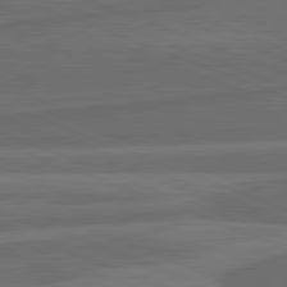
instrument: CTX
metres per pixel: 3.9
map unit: lApd
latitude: 82.2144
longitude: -171.7261
